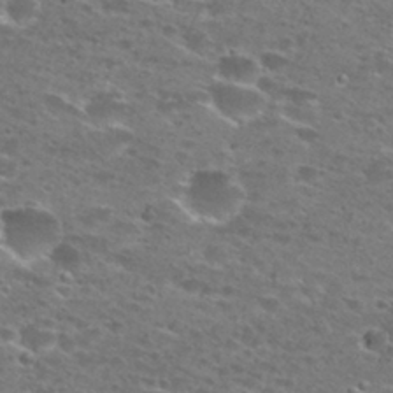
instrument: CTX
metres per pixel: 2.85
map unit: Hto
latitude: 27.8206
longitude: -47.9906
